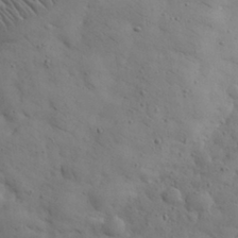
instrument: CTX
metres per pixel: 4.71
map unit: eHh
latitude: 30.8569
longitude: -68.9136
